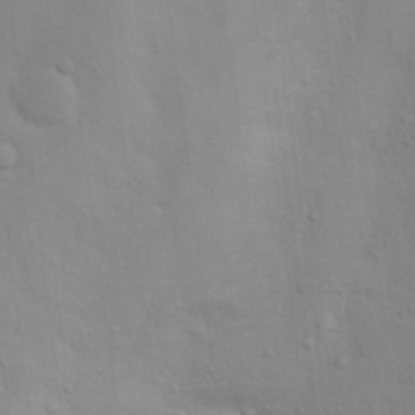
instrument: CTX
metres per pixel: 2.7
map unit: Nhu
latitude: 14.2712
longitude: -28.0822
